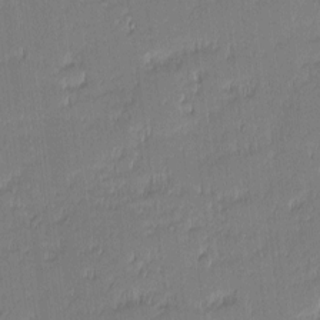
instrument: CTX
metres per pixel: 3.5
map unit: eHh
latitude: -2.0283
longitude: -83.2159
